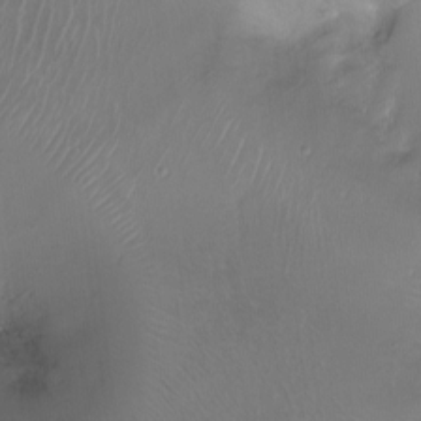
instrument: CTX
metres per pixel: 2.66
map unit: Ht
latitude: -15.1809
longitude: -41.0458
